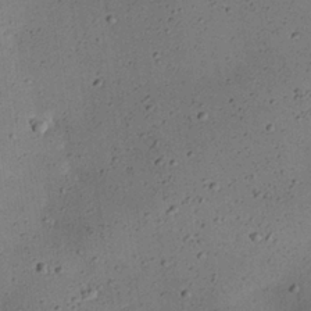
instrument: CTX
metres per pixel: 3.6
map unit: eHh
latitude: 25.2537
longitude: -71.5182
